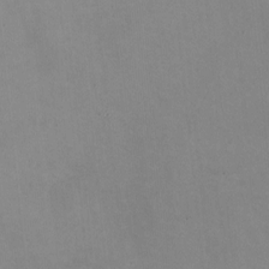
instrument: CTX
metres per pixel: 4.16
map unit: HNhu
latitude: -1.2943
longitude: -3.1781
